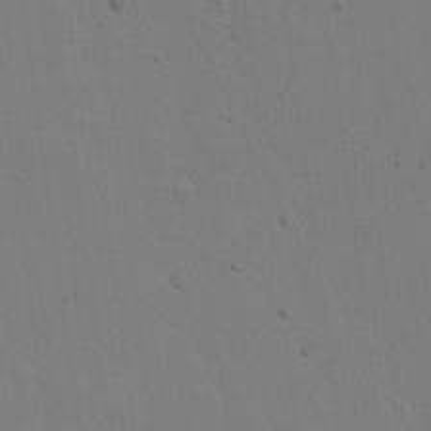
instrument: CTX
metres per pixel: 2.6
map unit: lAvf
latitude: 16.7246
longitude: -127.0270
